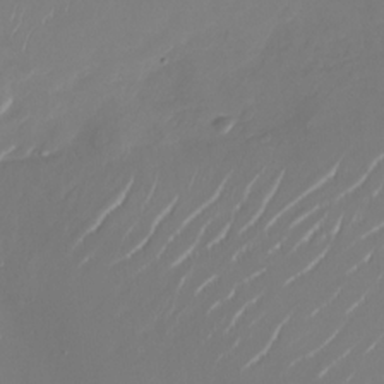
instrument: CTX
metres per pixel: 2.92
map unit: Nhu
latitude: -27.7855
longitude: -74.1767
